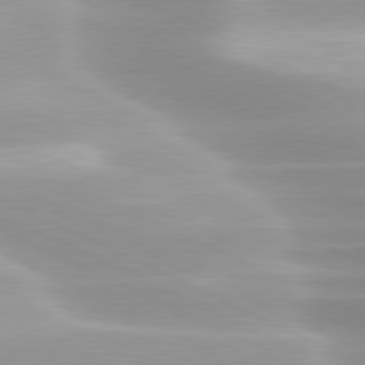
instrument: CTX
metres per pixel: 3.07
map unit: lApd
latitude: 79.9150
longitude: -120.9136
